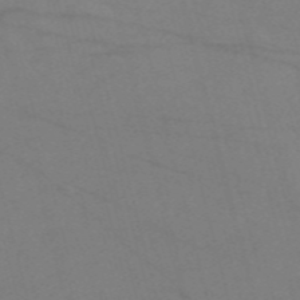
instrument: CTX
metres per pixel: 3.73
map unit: Nve
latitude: -57.8233
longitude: 51.0675
